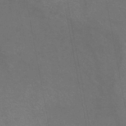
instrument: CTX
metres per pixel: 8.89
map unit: lHb
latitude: -43.8989
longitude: 74.8975
